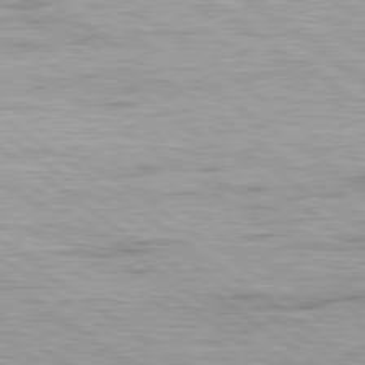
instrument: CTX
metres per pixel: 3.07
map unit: Hpe
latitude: 79.2348
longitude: -154.8002
